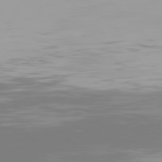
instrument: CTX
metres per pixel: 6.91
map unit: Hpe
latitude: 76.4223
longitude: -133.8772
